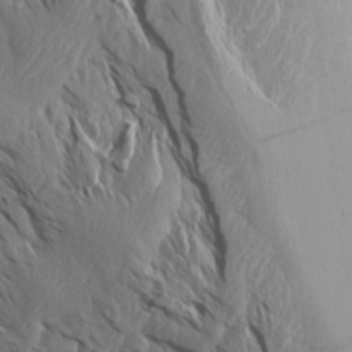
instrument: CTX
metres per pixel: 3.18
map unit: Aa
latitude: 14.0444
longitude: -142.8380
